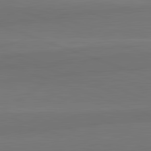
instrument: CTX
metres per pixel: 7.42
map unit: lApd
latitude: 82.3845
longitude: 149.6344
